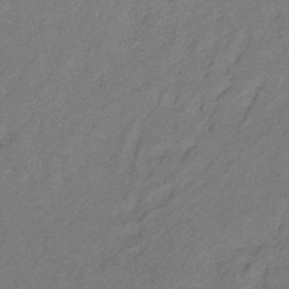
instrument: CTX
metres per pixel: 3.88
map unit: lHb
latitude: -32.8975
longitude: 66.8786
